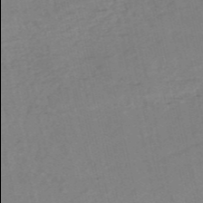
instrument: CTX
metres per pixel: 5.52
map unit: HNb
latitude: -53.8989
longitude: -45.9906
